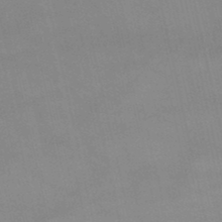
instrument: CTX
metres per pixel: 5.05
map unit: lHb
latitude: -48.3118
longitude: 70.4629
